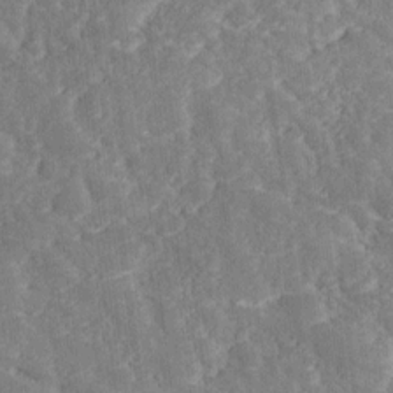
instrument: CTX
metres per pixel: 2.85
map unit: Ave
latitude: 17.7828
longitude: -135.3103
